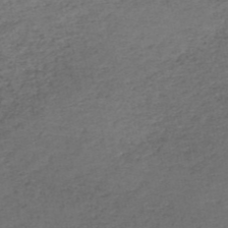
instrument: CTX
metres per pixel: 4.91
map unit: HNb
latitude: -52.2172
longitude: -52.6302
